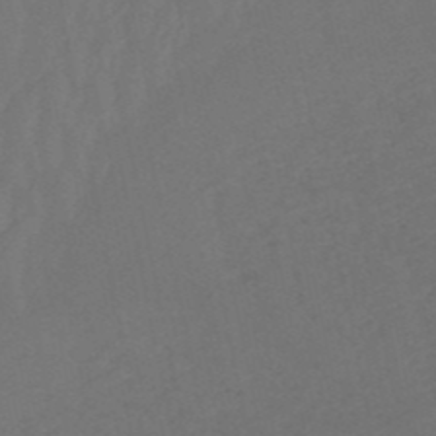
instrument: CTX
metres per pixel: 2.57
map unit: lHb
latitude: -50.9353
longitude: 80.8786
